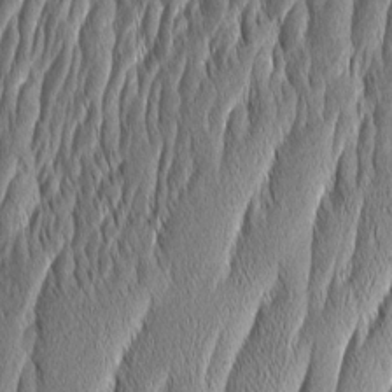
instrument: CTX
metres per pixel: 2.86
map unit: Aa
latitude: 7.8205
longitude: -130.4601
